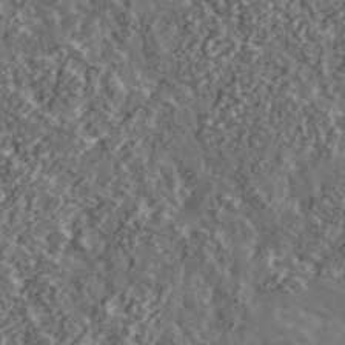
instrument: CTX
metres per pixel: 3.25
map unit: lHvf
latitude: 37.5938
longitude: -89.4238
